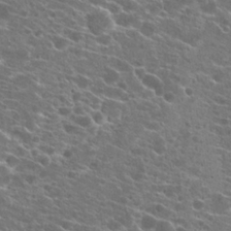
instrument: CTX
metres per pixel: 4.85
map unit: Hto
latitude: 22.5168
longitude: -40.8946
